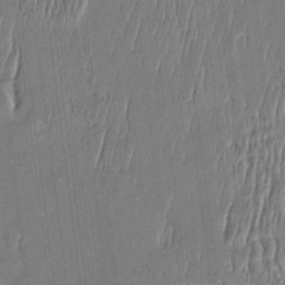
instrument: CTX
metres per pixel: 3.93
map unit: Htu
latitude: -5.5966
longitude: 175.1809
